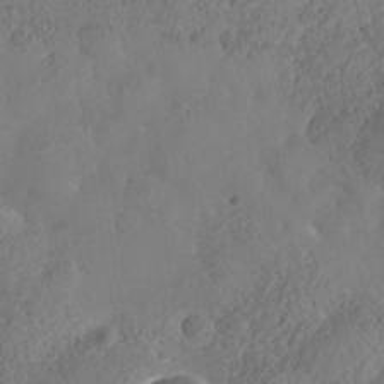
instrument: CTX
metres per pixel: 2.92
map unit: Nhe
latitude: -38.6141
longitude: -117.6883
